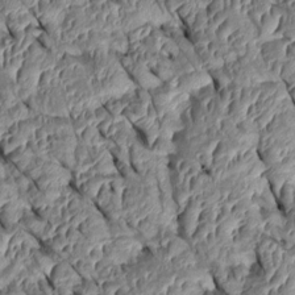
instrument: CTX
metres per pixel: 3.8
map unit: Htu
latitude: 1.3103
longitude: 148.2740
